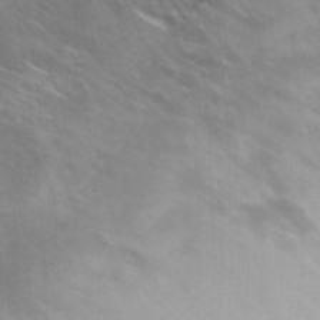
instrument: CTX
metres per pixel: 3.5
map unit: Nhu
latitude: 26.2523
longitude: -54.5923
